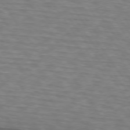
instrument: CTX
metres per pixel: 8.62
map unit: lApd
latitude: 74.3278
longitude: -77.9717
